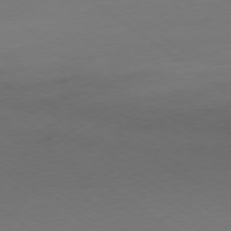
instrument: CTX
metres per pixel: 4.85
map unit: Ap
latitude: -78.1039
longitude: -59.1214
